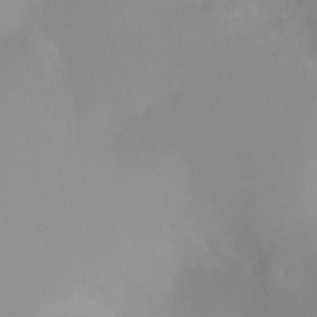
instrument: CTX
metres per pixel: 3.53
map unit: Ht
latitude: -17.1243
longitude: -46.4601
